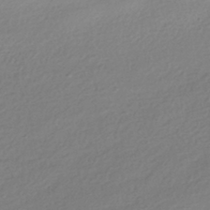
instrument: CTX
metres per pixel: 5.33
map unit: HNhu
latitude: -41.3321
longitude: 94.8030
